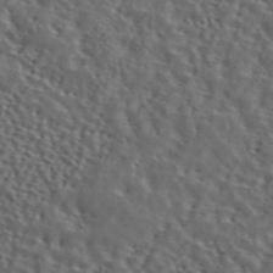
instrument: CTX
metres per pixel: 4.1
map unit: ANa
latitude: 45.9717
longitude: 49.5966
